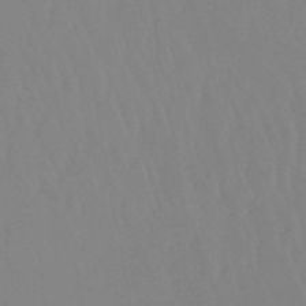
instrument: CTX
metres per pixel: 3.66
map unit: eHb
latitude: -50.6896
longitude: 73.8044
